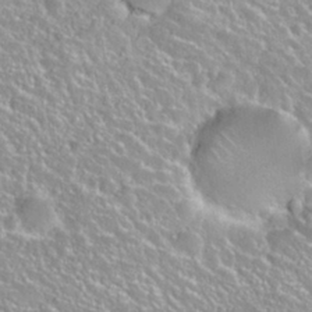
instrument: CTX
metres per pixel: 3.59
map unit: Hto
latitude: 27.6316
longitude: -50.9513
